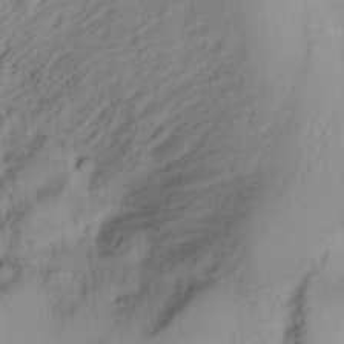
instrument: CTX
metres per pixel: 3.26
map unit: Nhu
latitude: -4.8408
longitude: -85.8017
